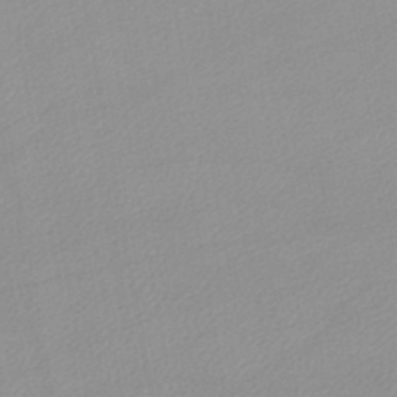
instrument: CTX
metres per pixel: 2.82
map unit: lHb
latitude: -44.1795
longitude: 67.1431
